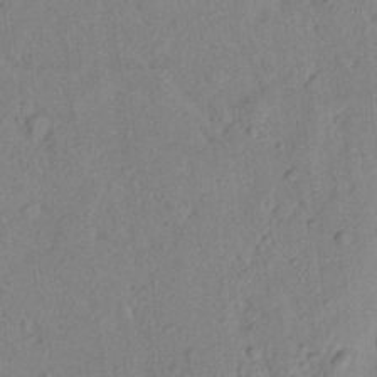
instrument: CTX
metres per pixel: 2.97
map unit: Aa
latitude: 23.2159
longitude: -147.9151
